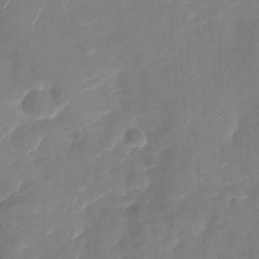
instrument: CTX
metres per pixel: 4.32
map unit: Nhu
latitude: -27.7288
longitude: -73.9906
